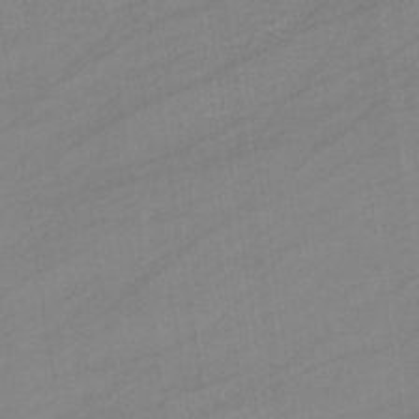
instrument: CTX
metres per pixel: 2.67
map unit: eHb
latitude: -34.4062
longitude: 72.9730
